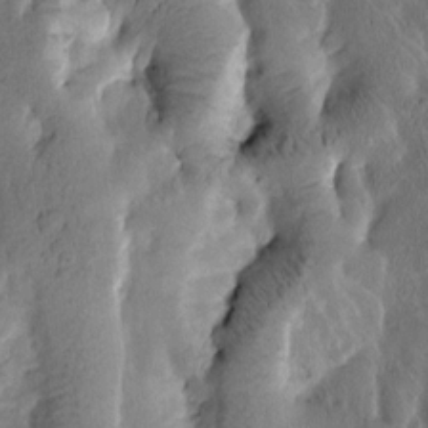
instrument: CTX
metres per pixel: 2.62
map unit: Htu
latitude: -3.6154
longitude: 166.6141
